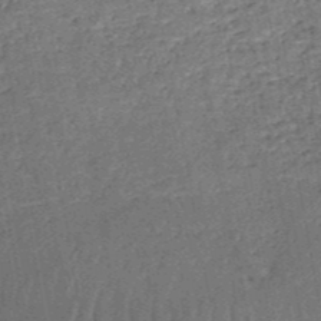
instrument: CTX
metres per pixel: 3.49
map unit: HNb
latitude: -51.3321
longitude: -49.4993
